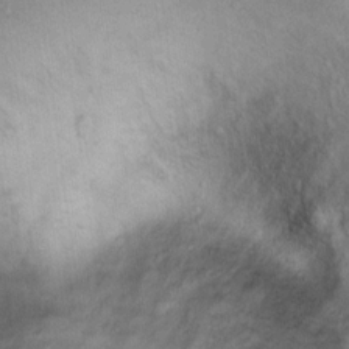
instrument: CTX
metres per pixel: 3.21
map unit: Nhu
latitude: 11.9528
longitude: -27.5182
